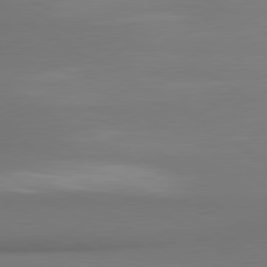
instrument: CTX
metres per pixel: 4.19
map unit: lApd
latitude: 80.1011
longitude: 174.3873
